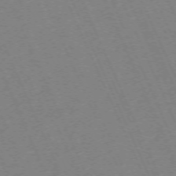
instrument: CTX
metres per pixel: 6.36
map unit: Hpe
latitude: -71.0675
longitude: 12.2740
